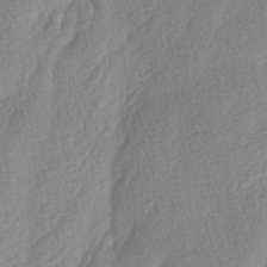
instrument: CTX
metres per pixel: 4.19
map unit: lAa
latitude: -4.7274
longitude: -130.2334
